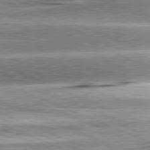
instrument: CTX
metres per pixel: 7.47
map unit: lApd
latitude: 81.9717
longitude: -167.4048
